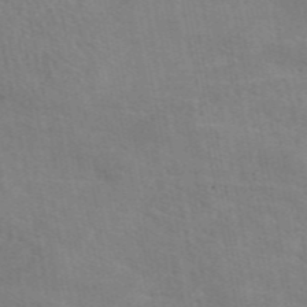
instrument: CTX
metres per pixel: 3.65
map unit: eAb
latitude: 49.0458
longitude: 120.1039
